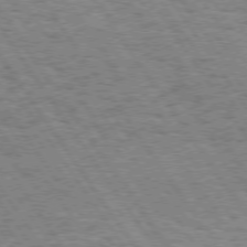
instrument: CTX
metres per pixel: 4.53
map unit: Hpe
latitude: 73.8962
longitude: -138.8569
